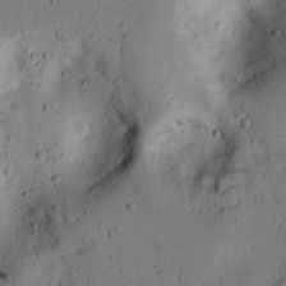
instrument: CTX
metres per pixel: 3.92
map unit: lAvf
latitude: 9.3671
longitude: 166.4629
